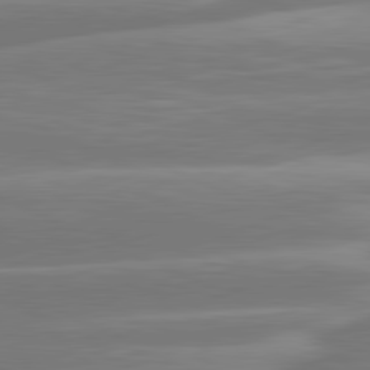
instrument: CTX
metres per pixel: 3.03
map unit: lApd
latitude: 81.3671
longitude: -131.4238
